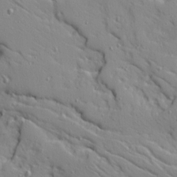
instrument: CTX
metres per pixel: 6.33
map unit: Ave
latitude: 10.4412
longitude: -101.7072
